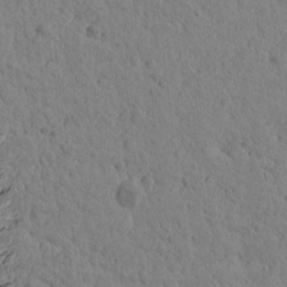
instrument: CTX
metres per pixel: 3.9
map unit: Htu
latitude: -1.5966
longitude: -175.8017
